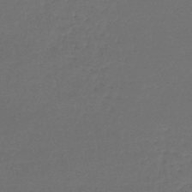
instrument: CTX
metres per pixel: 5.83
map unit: lHb
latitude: -46.1039
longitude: 63.2754
